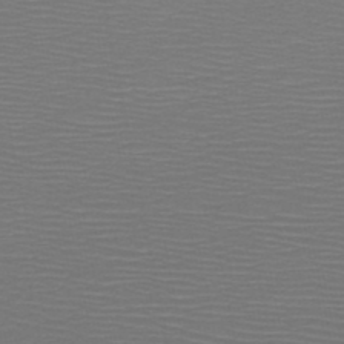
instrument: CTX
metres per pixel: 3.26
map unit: HNb
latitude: -48.1984
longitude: -44.5357
